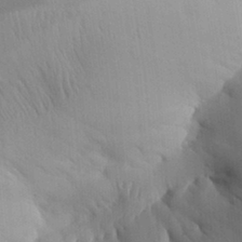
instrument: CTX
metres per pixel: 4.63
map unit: Aa
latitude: 31.8206
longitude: -140.5545
